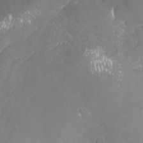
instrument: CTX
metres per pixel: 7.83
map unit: Nhu
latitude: -18.3306
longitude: -57.6882
